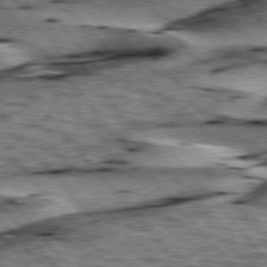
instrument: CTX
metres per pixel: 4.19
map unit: lApd
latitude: 76.3278
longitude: -71.1025
